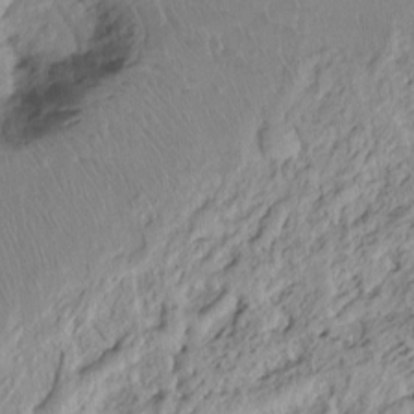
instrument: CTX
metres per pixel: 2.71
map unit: Ht
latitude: -14.7652
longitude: -42.0633
